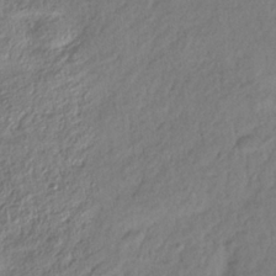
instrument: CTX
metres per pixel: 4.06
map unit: HNhu
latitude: -39.4077
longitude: 101.8422
